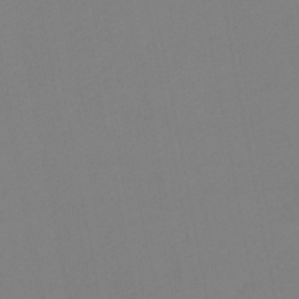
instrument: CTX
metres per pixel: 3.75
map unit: HNb
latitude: -46.3495
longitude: 55.7478
